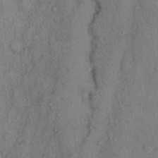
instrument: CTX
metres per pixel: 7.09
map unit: Hto
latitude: 9.4993
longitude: -59.1781
